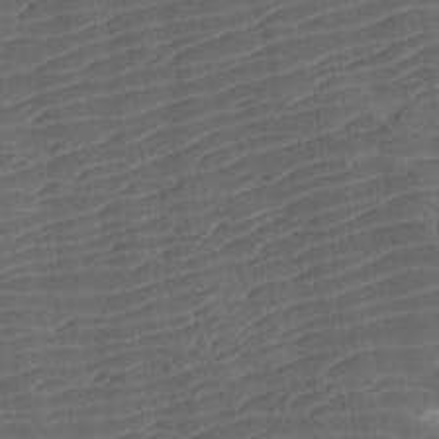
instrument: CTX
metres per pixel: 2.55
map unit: Htu
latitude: -7.8611
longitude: -66.4790
